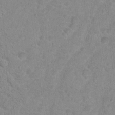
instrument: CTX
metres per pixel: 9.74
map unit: Hto
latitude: 17.6694
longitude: -34.6112
